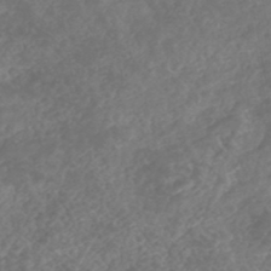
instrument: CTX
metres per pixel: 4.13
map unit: HNhu
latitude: -47.2565
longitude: 29.4454
